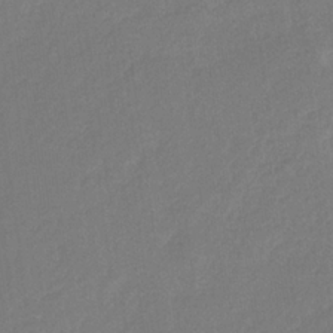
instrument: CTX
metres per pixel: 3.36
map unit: HNb
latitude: -31.1053
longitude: 62.0472
